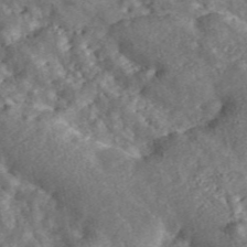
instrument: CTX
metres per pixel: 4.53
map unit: ANa
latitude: 46.4034
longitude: 25.3321
